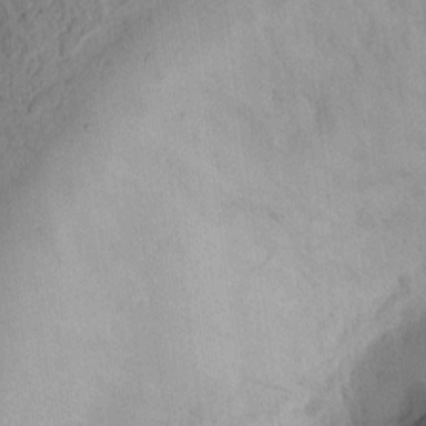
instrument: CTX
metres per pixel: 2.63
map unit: Ht
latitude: 7.4048
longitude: -76.3278
